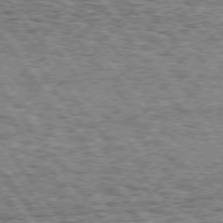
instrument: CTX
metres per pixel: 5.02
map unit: Hpe
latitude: 74.7435
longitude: -155.1592
